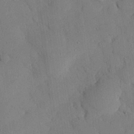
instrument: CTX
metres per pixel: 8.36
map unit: eHh
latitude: 26.2334
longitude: -80.1956
